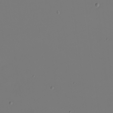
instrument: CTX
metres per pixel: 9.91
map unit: eHh
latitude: -5.9556
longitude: -87.3293
